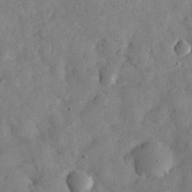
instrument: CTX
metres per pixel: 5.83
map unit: eHh
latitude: 30.7625
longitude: -69.6127
